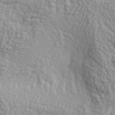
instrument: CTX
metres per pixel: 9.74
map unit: lAa
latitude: -4.8975
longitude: -122.1389
